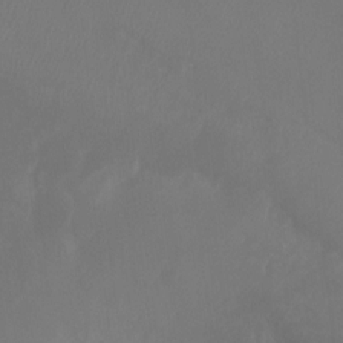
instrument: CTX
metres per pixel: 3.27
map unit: Ht
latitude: -9.6533
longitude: -33.5560
